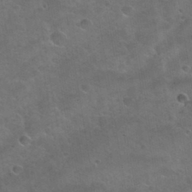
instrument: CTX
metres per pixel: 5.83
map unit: Nhu
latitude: 31.2159
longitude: -53.5938
